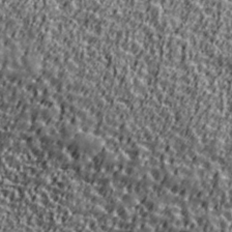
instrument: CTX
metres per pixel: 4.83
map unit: Ave
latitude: 41.7071
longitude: -112.4034
